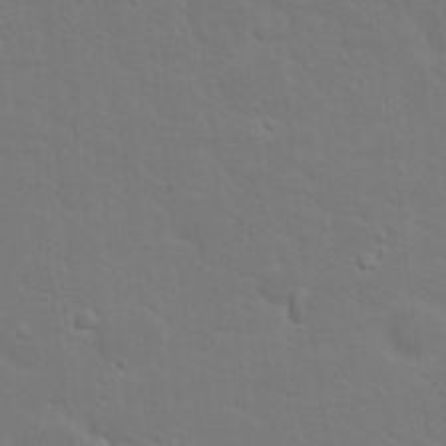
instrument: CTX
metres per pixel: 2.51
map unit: Nhu
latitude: 18.1389
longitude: -33.7450
